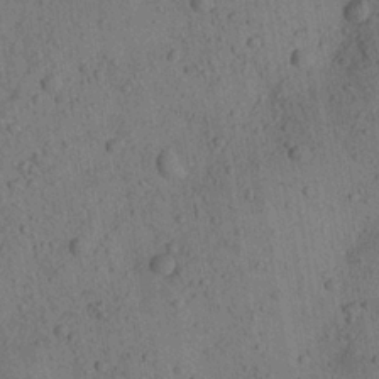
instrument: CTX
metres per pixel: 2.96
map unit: Aa
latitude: 23.3293
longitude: -142.9703
